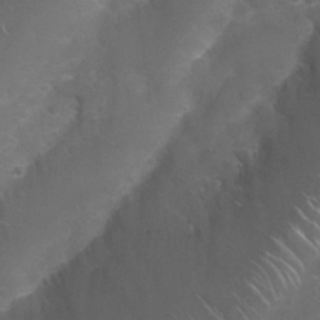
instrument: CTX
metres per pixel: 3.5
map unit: Nhu
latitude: 27.0648
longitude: -60.9891
